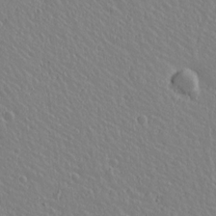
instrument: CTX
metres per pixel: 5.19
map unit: lAvf
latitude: 14.8191
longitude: -126.6302
